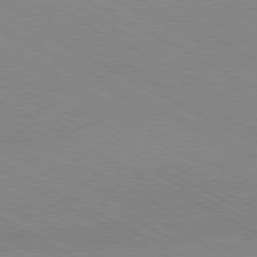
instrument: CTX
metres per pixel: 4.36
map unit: Hpe
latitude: -81.0865
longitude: 17.2565
